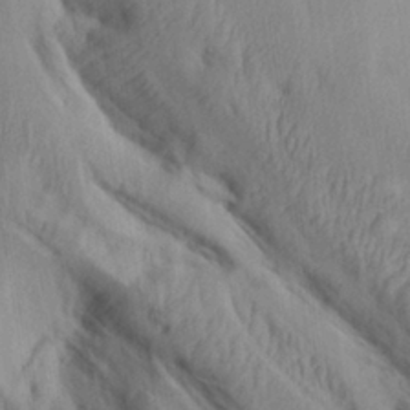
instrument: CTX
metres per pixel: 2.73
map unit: Ave
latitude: 22.3656
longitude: -137.6694
